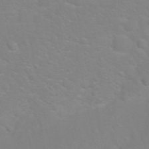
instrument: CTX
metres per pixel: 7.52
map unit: Nhu
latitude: 27.3860
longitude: -61.7449
